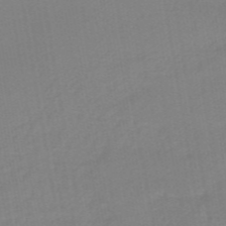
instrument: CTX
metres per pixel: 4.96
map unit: eHb
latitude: -48.6708
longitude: 87.6533
